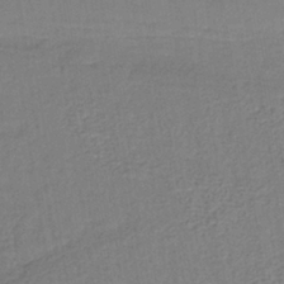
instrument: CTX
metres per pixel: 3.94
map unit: lHb
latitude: -37.8989
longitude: 59.0108
